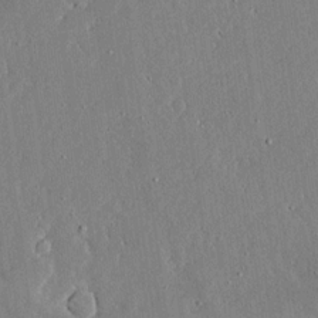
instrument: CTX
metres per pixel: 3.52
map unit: Ave
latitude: 16.5924
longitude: -139.6883
